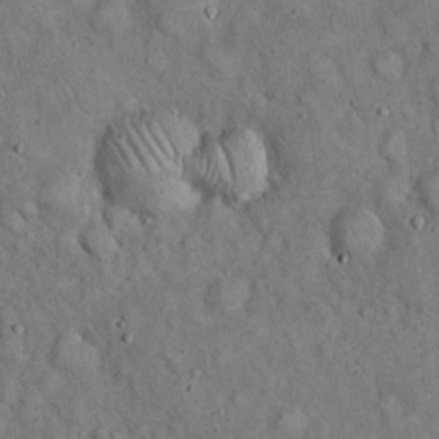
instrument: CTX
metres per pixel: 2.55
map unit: eHh
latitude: 19.6127
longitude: -61.1781
